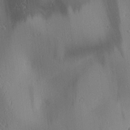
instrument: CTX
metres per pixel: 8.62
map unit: lAa
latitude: 2.1955
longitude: -116.7057
